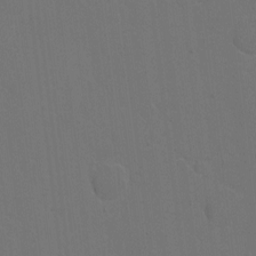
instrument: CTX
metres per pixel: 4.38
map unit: eHh
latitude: 5.2726
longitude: -65.8205
